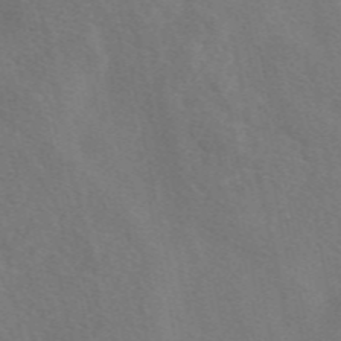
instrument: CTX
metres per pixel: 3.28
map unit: eAb
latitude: 49.8394
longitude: 118.3684
